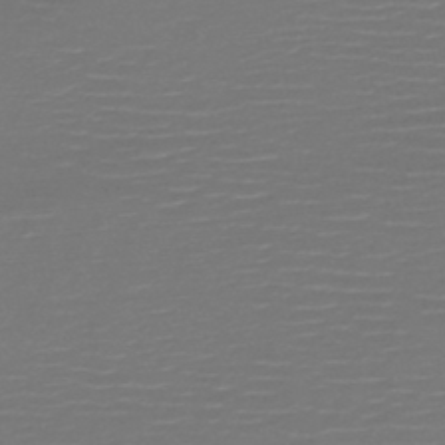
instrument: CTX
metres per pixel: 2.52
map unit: HNb
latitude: -47.5777
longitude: -44.5357
